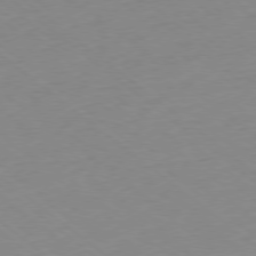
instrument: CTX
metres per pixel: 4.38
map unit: Ap
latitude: -78.9352
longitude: -56.7435
